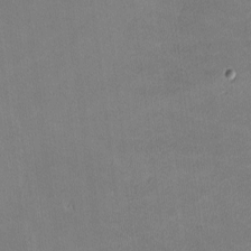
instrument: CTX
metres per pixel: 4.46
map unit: lHvf
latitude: -11.8422
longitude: -104.1389
